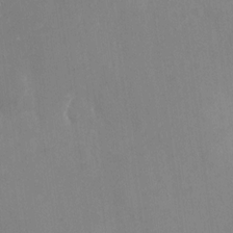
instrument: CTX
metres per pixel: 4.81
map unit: Nhu
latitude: -27.7288
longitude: -79.4805
